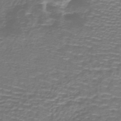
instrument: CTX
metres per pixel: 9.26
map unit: lHb
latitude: -40.7085
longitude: 59.0108
